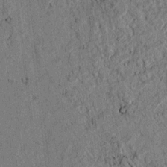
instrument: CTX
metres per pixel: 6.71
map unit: lAvf
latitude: 4.2145
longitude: 169.1998
